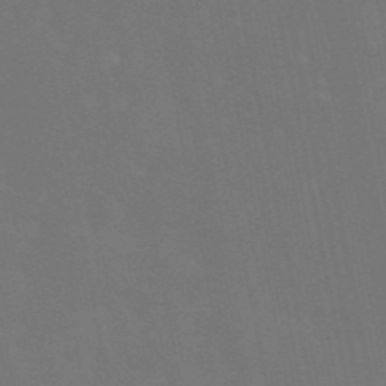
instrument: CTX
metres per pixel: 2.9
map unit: eAb
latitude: 46.3845
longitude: 121.1242
